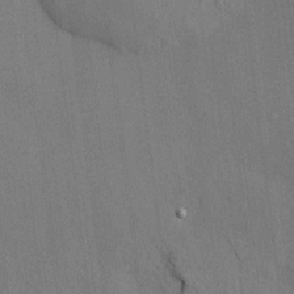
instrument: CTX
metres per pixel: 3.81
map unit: HNhu
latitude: 13.1403
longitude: 10.3873
